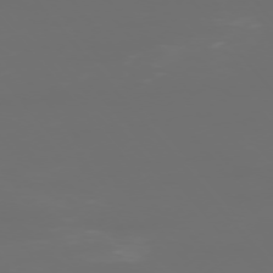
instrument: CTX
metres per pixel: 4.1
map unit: Ap
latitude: -76.5574
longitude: -74.5357
